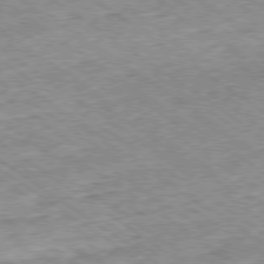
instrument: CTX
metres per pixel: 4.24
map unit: Ap
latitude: -79.3887
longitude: -51.9150
